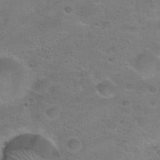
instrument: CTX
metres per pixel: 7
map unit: Hto
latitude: 22.7435
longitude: -50.0633
